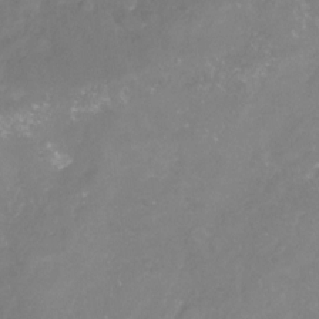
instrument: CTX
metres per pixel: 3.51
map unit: Nhu
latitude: -23.7856
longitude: -57.7638
